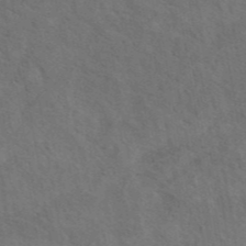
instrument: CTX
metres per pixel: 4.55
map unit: eAb
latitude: 43.1970
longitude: 110.0283
